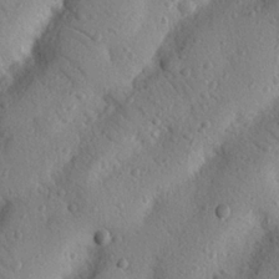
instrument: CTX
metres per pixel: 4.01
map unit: Nhu
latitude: 21.8017
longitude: -75.8583
